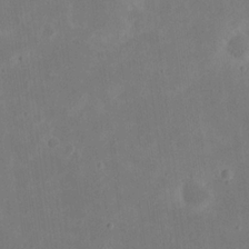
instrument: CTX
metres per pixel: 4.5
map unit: eHh
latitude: 20.9136
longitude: -70.9136
